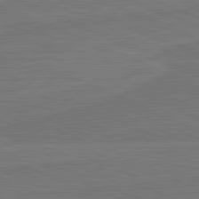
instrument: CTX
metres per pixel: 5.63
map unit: lApd
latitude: 82.0822
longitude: -177.9150
